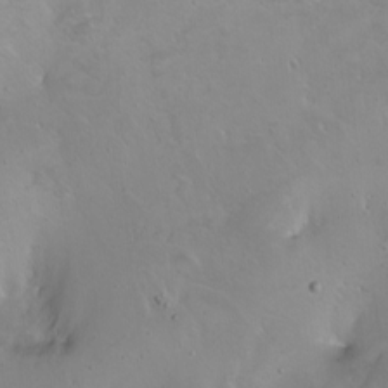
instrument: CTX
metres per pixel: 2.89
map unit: Nhu
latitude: -5.2565
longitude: -92.5168
